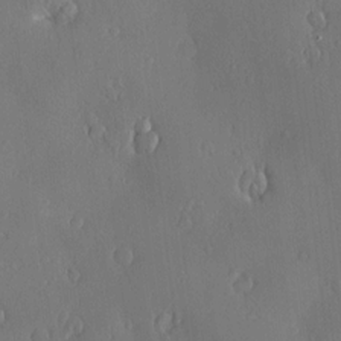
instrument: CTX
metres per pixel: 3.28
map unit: Nve
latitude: -7.7477
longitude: 173.4265
